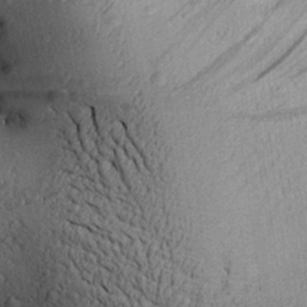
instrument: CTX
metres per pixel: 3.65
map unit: Aa
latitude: 27.3860
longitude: -134.9136
